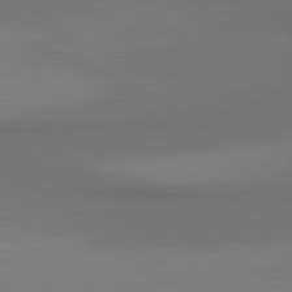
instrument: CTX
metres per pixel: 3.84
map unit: lApd
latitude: 80.7624
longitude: 160.7085
